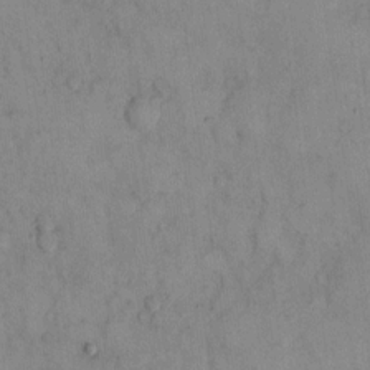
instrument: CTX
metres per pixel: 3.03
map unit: eHh
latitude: 13.8583
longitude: -63.0270
